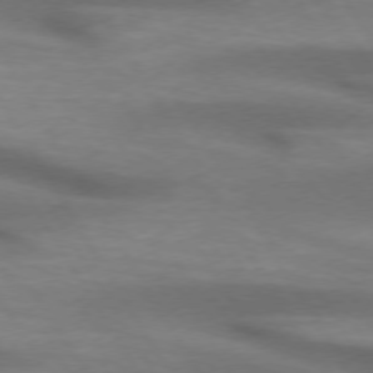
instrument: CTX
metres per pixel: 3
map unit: lApd
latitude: 73.8962
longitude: -51.5749
